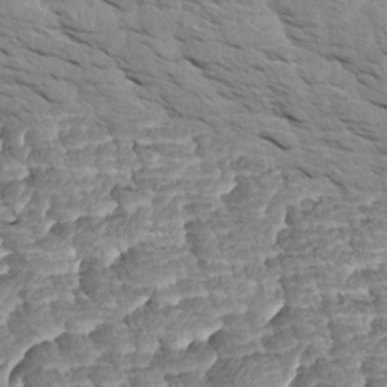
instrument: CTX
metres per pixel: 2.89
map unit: Htu
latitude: 0.8569
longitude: 145.8045
